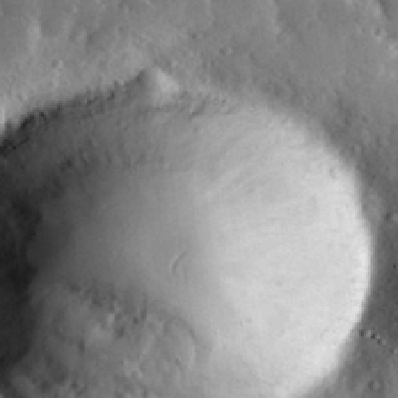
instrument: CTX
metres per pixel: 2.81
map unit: lHvf
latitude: 33.4237
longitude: -90.1767
